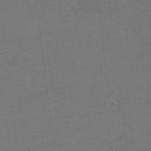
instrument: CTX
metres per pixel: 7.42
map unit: eHh
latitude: -5.3698
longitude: -82.4978
